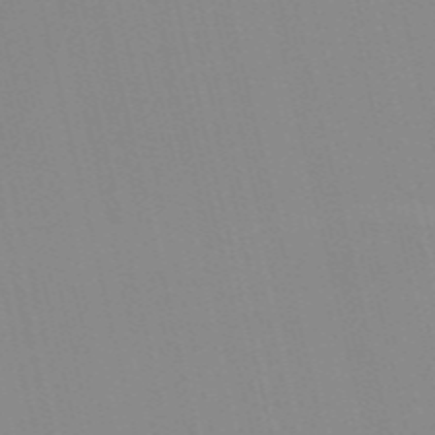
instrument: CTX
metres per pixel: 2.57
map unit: Nve
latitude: -57.5588
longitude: 60.8786
